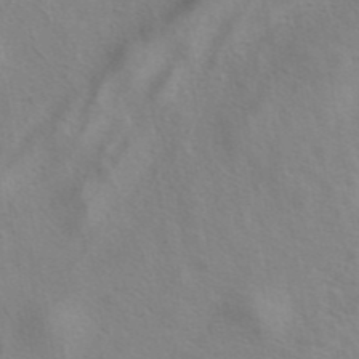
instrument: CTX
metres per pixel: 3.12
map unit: eAb
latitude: 41.4048
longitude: 104.9352
